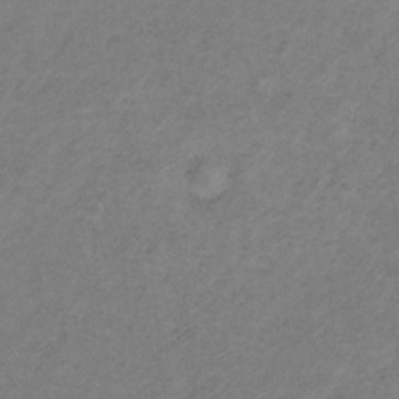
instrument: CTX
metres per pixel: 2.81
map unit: HNb
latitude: -32.7652
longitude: 58.7463
